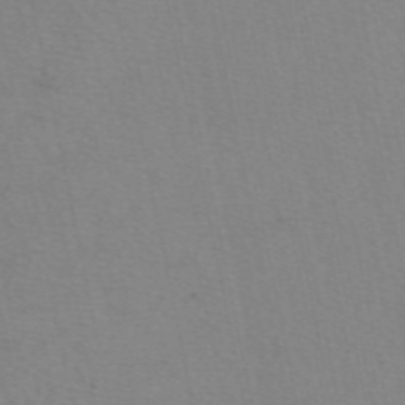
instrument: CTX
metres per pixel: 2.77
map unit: eAb
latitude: 50.0255
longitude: 104.4629
